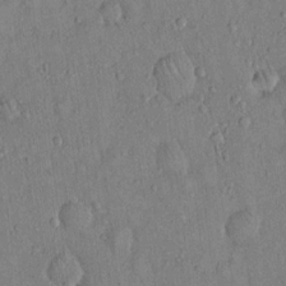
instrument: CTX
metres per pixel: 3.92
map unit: Hto
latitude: 14.0255
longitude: -58.5168
